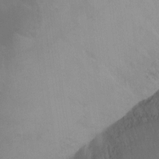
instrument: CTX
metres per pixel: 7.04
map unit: Ht
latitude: -9.1431
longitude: -39.4048
